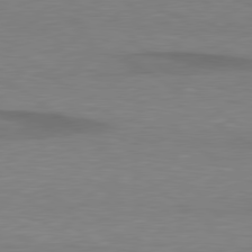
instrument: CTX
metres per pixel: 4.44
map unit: lApd
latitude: 79.4805
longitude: -89.1781
